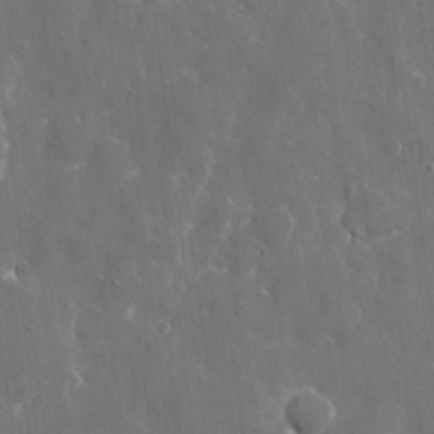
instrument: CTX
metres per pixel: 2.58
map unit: eHh
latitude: 9.2726
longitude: -70.1956
